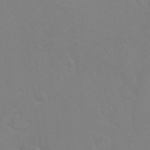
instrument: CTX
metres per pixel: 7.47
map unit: Ht
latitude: -7.8233
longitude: -37.2915
